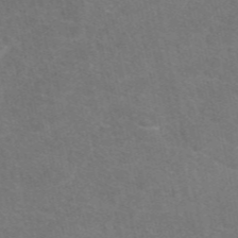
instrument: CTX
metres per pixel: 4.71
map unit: eAb
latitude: 47.6127
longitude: 115.6344
